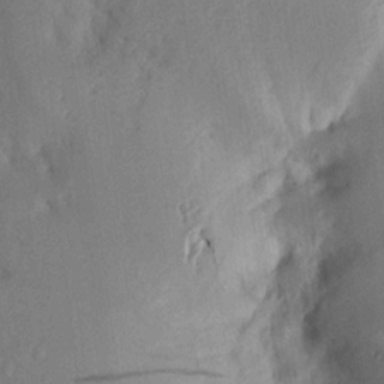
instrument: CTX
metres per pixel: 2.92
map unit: Aa
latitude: 15.7828
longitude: -148.5357
